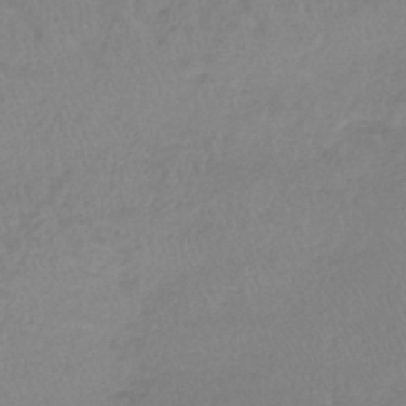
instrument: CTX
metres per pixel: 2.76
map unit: lHb
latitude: -41.4076
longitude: 64.7086
